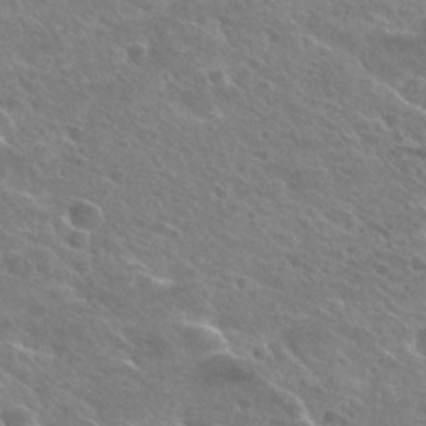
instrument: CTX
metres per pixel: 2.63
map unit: Hto
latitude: 27.0836
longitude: -39.6694
